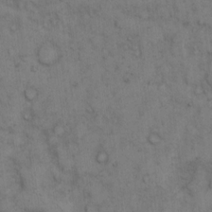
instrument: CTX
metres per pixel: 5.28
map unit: eHh
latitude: 12.8191
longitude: -62.9514
